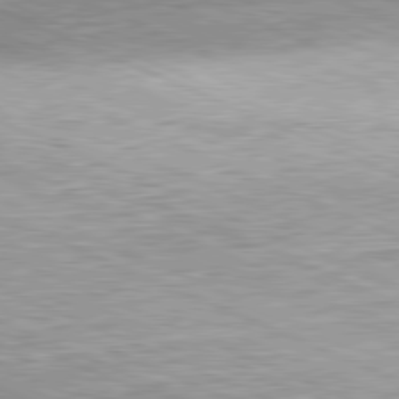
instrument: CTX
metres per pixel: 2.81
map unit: Hpe
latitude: -81.8989
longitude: 11.2943
